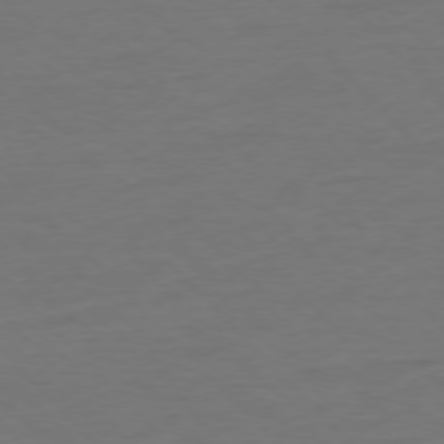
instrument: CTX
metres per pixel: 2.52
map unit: Ap
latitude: -77.4265
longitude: -83.1214
